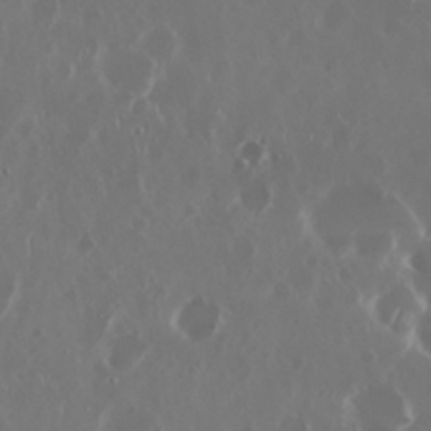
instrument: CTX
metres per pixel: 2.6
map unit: Nhu
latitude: 29.8205
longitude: -60.6112
